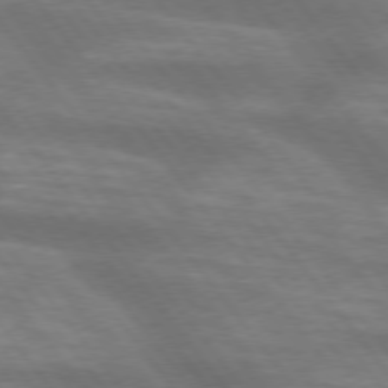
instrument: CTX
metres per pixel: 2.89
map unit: lApd
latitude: 74.9892
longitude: -58.3845
